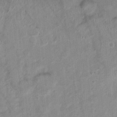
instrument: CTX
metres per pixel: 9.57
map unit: Nhu
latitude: 4.9136
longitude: -17.9717
